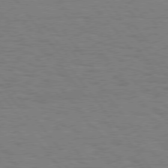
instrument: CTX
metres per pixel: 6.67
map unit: Hpe
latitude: 74.9892
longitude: -136.8191
